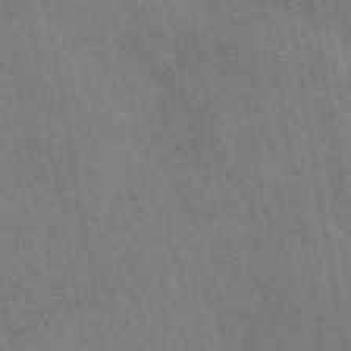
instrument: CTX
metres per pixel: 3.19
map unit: eAb
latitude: 50.2522
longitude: 115.8989
